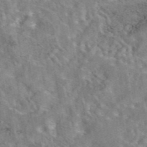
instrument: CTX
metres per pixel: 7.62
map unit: eAb
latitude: 44.1011
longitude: 110.6518
